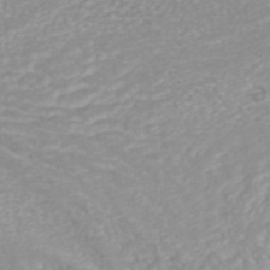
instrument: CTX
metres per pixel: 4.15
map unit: ANa
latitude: 38.1767
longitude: 23.8800
